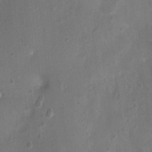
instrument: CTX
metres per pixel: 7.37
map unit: Nhu
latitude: 1.3292
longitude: -15.1781
